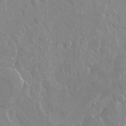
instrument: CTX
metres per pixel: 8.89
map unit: Hto
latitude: -7.7666
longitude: -46.3657
